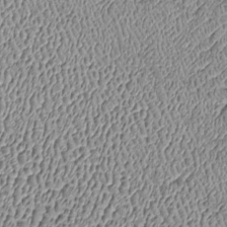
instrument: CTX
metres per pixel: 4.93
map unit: Htu
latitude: -7.1053
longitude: 156.9353
